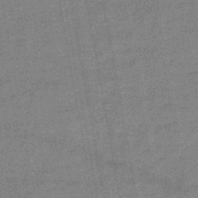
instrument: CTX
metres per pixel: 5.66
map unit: HNb
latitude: -46.7274
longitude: -36.5924
